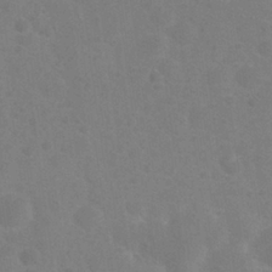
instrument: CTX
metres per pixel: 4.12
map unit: Nhu
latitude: 25.8205
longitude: -51.9150
